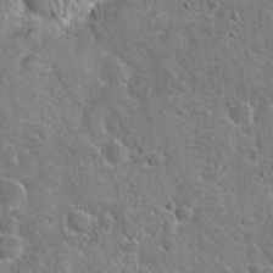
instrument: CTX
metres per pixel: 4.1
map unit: Hto
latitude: 20.8947
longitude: -48.5924
